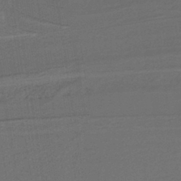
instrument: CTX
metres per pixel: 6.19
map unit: lHb
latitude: -39.6155
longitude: 55.2943
